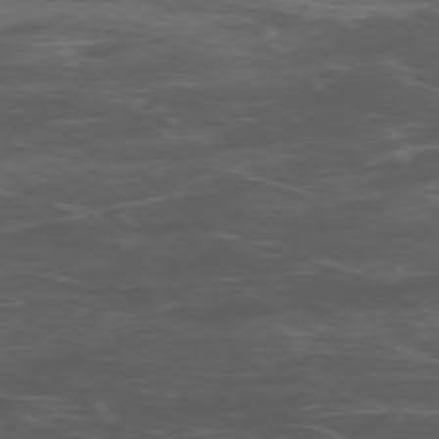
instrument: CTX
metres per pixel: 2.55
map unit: Ap
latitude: -76.1228
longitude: -68.3090
